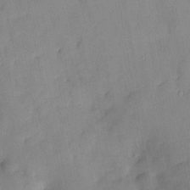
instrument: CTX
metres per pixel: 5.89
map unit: HNhu
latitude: 4.6301
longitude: 14.3496
